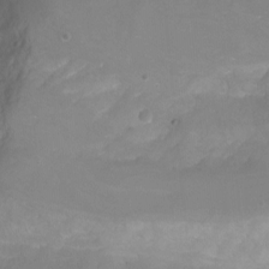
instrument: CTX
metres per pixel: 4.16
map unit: Nhu
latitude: -12.7652
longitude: -59.2726
